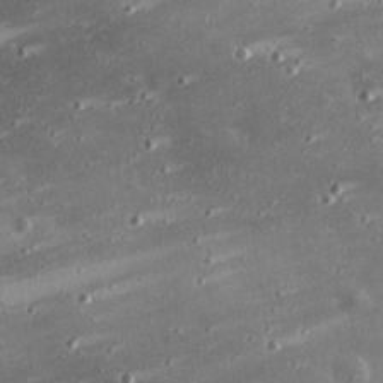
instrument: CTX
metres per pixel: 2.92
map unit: eHh
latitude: 24.1577
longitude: -90.3278
